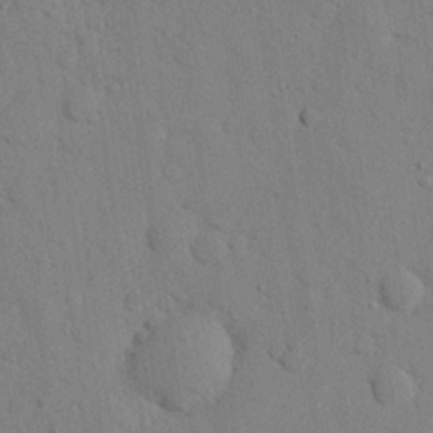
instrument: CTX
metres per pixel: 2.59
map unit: eHh
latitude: 26.4790
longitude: -77.8205
